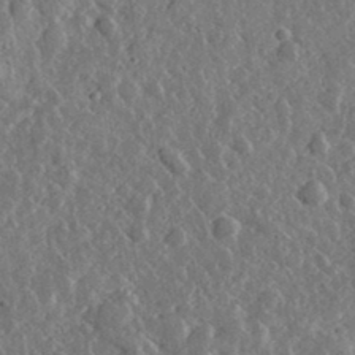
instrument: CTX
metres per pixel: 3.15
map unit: lHvf
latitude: 36.8380
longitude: -88.9136
